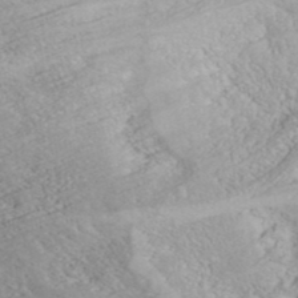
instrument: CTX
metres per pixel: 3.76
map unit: ANa
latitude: 40.0255
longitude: 19.0864
